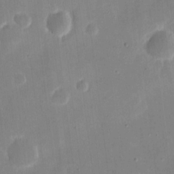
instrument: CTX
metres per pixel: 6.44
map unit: eHh
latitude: 10.6302
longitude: -68.8947
